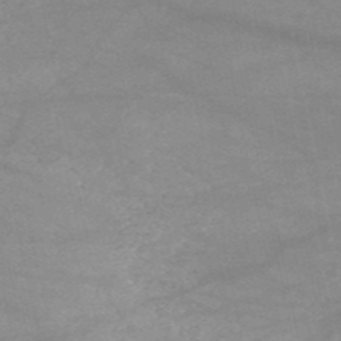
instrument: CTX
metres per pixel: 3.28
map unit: HNb
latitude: -52.2739
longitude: -41.8205
